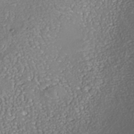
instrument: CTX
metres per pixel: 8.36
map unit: Nhe
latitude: -37.7666
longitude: -88.4223
